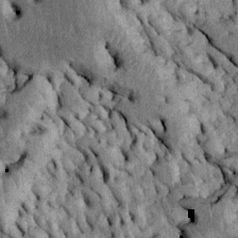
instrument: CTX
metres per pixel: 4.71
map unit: Htu
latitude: -5.1053
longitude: 156.9730
